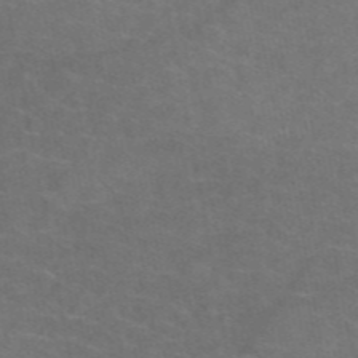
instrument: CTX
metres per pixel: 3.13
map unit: eAb
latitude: 47.6883
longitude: 106.1606
